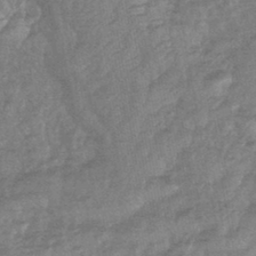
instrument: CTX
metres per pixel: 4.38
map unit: lHb
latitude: -44.0283
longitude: 81.1242
